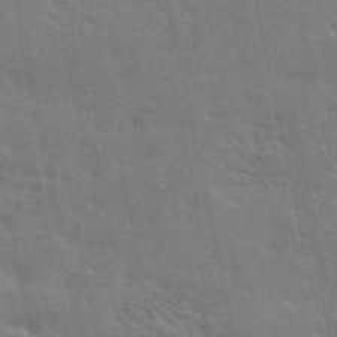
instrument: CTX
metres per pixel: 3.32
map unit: ANa
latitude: 48.9325
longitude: -79.0837
